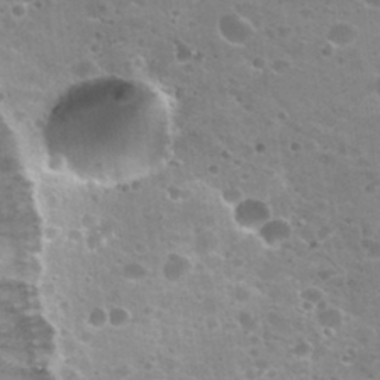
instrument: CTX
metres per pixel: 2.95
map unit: Nhu
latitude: 31.9151
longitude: -53.2726
